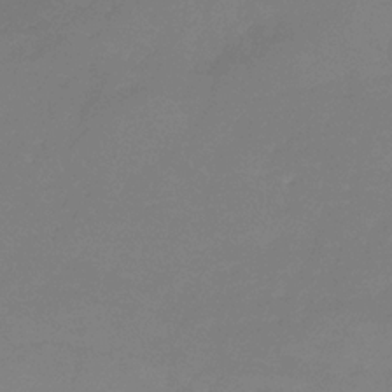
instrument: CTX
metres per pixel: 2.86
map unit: eHb
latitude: -30.6140
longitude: 72.5951
